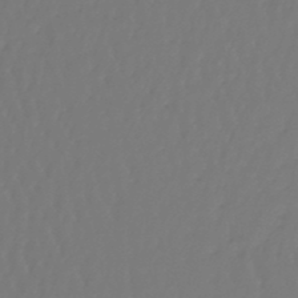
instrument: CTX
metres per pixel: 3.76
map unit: lHb
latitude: -47.3131
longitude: 61.8044
